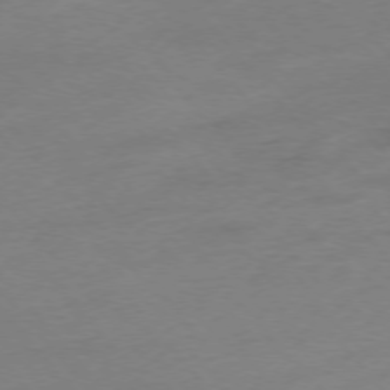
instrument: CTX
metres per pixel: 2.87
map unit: Hpe
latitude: -76.2739
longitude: -15.3671
